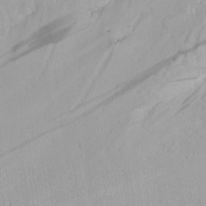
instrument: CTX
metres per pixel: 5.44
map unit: Ave
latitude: 17.7072
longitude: -139.0647
